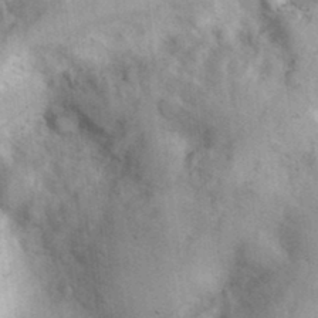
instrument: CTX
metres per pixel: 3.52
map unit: eHh
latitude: 35.2537
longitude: -68.5546
